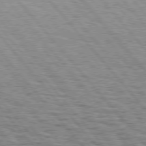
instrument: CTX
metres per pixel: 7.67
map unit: Hpe
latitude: 75.9717
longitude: -153.5938
